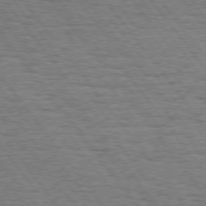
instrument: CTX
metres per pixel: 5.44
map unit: Hpe
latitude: 74.9703
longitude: -135.1592
